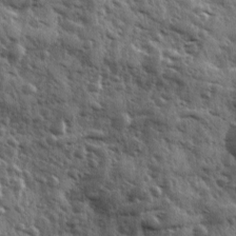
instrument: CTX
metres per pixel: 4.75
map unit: Ave
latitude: 11.5182
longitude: -103.1025
